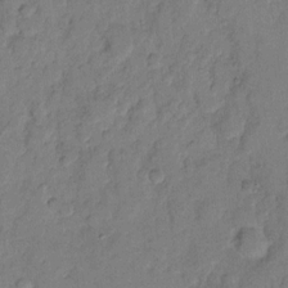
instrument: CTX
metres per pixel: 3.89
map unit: eHh
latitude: 10.9892
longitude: -64.9892
